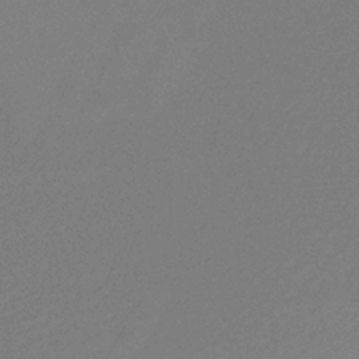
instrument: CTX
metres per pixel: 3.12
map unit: eHb
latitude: -30.9919
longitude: 72.4629
